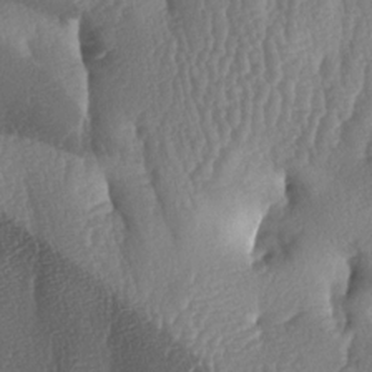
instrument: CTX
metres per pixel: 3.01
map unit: lAa
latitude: -7.0864
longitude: -129.3482
